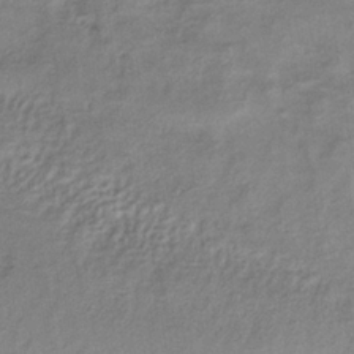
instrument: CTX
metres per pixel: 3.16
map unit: lHb
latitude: -33.7100
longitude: 65.1809
